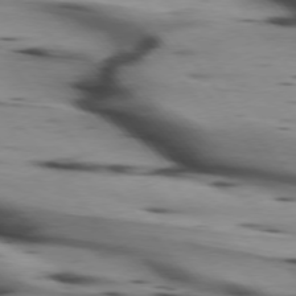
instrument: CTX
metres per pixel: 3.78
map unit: lApd
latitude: 75.4804
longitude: -65.6505
